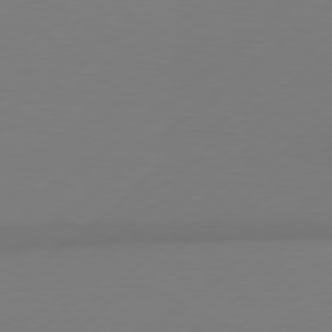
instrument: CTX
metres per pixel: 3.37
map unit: Hpe
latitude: 78.8569
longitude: -132.3845
